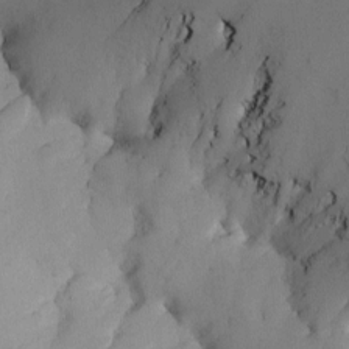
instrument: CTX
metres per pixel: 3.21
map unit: Nhe
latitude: -1.7289
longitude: -58.5168
